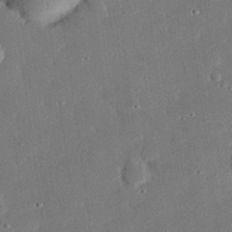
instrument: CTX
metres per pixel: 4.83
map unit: eHh
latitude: 28.2711
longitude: -80.9325
